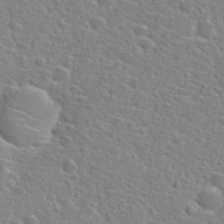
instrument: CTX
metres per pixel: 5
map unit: Hto
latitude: 25.3859
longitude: -48.0255
